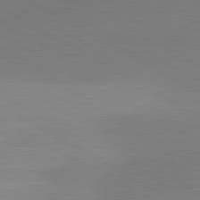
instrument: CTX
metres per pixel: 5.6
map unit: lApd
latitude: 81.7072
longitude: 135.1431
